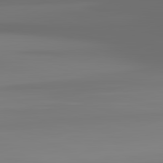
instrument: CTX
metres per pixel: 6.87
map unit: lApd
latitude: 83.2725
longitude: -133.7261
